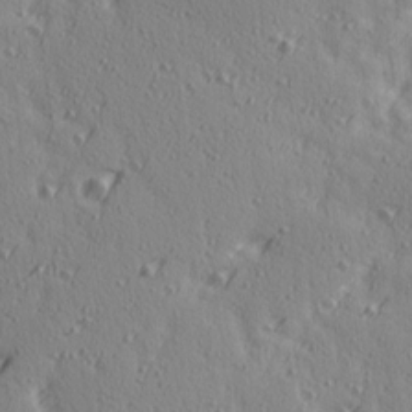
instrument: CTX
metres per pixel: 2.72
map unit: Ave
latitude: 15.0270
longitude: -105.4805
